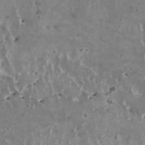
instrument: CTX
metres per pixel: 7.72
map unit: HNhu
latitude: 2.0633
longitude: 5.8044
